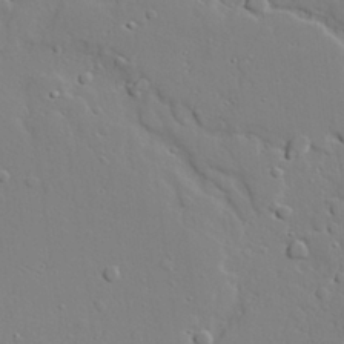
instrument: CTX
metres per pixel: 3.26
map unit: lAvf
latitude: 28.1389
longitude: -108.2144
